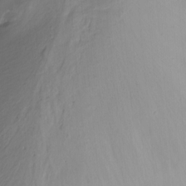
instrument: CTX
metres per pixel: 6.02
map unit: Nhu
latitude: -13.4643
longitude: -62.1956
